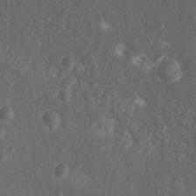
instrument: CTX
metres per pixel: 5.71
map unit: Nhu
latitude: 7.5371
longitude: -19.8961
